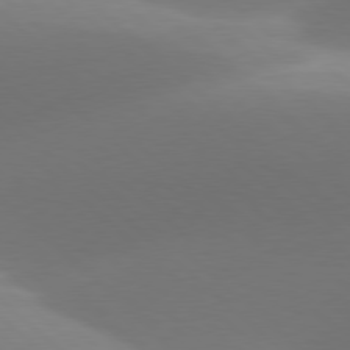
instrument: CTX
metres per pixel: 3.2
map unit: lApd
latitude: 78.2334
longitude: -50.5356
